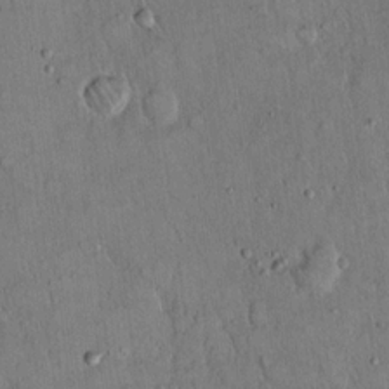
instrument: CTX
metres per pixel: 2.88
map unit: Hto
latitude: 15.1593
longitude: -57.6504
